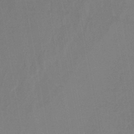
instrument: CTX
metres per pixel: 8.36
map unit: lHb
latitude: -42.7463
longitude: 74.0850
